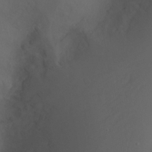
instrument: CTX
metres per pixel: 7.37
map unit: Ht
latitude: -3.7099
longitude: -60.2900
